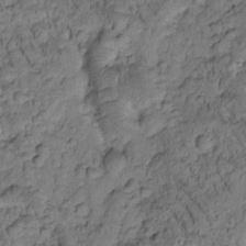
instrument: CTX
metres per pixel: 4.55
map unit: Htu
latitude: -3.4076
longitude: 173.2565
